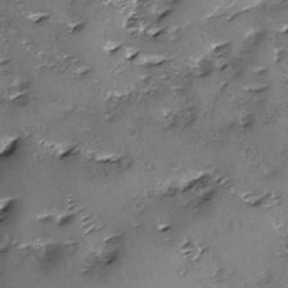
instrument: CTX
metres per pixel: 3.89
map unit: Ave
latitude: -8.9353
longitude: -117.9150
